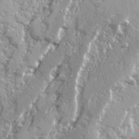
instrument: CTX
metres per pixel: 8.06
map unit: Ave
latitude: 21.3482
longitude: -131.0648
